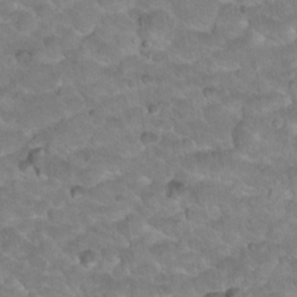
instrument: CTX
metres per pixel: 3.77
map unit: Hto
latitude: 18.3278
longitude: -35.6127
